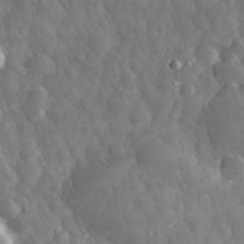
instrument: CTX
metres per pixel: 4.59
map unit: eHh
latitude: 32.2334
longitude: -69.8206
